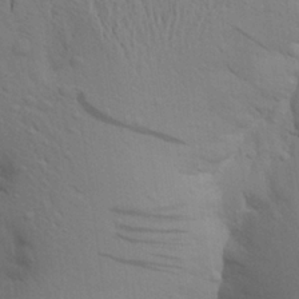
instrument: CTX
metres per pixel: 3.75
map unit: Aa
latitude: 22.2522
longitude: -148.4223
